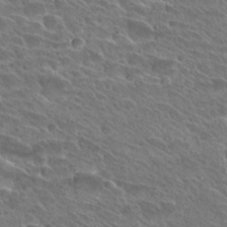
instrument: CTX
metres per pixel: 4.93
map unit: Hto
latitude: 27.7639
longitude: -39.2348
